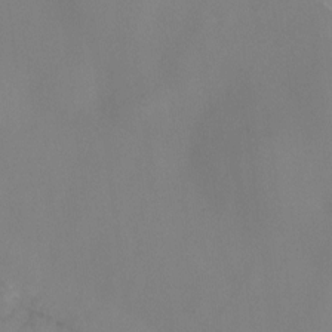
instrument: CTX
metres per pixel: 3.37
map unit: Ht
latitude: -8.8786
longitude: -31.8206
